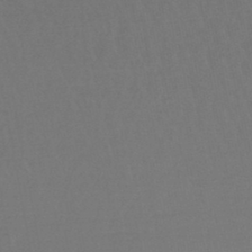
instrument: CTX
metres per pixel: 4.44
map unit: lHb
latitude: -45.3699
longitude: 68.6896
